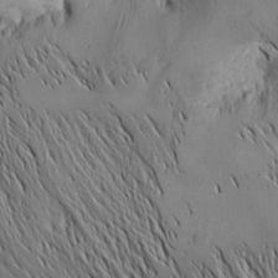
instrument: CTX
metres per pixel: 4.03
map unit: Htu
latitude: -2.5951
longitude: -176.8947
